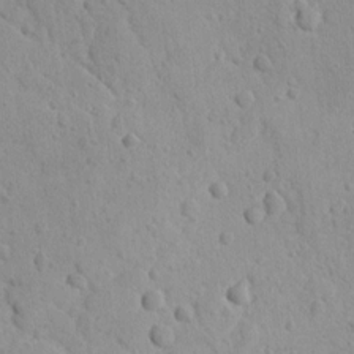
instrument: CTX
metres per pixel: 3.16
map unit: lAvf
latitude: -9.4265
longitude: -120.5168
